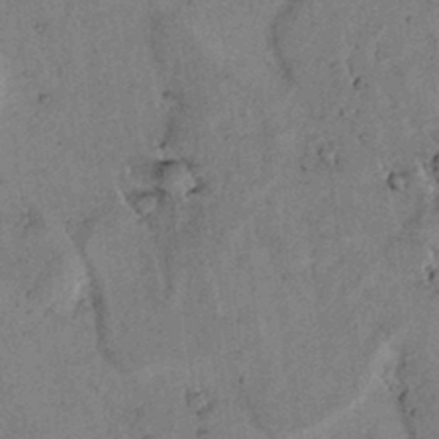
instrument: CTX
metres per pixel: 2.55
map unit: lAvf
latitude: 5.4426
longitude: 158.9541
